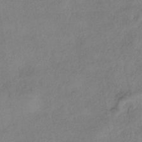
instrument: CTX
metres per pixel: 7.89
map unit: eHh
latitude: -41.9178
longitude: 119.4265
